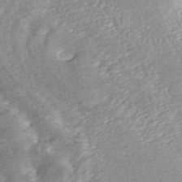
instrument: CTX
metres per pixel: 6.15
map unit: ANa
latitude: 46.4034
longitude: 24.9731
